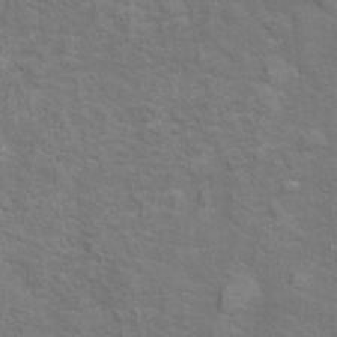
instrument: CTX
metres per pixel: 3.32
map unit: Ht
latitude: 13.5749
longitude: -39.9528
